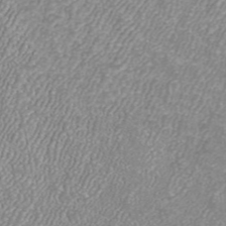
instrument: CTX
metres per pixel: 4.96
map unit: ANa
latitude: 42.7813
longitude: 25.7477
